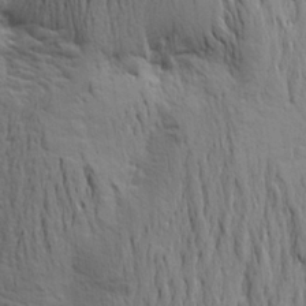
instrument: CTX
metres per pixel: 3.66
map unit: Aa
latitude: 23.0269
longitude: -150.1577
